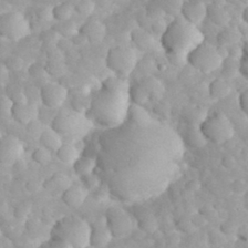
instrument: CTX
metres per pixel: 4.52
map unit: eHh
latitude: 32.3089
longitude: -63.1215
